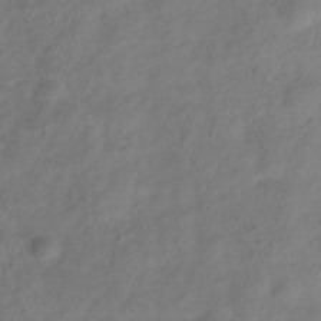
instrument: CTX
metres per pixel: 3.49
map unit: Hve
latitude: -32.8408
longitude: 89.8800
